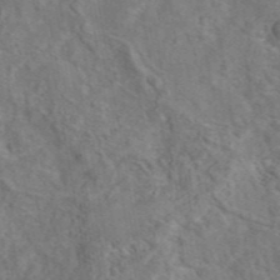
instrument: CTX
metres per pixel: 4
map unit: eAb
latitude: 44.8191
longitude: 110.5951
